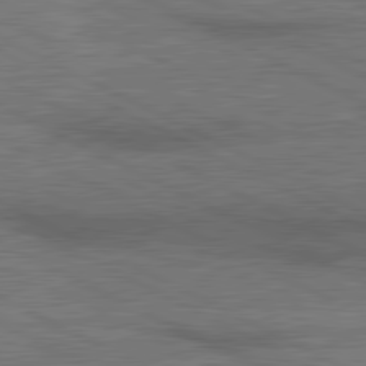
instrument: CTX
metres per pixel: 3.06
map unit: lApd
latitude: 81.0836
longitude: 141.3132
